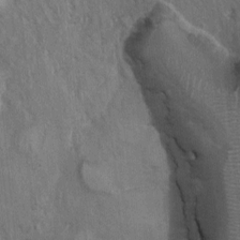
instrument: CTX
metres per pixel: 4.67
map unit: Ht
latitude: -1.9367
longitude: -15.0081
